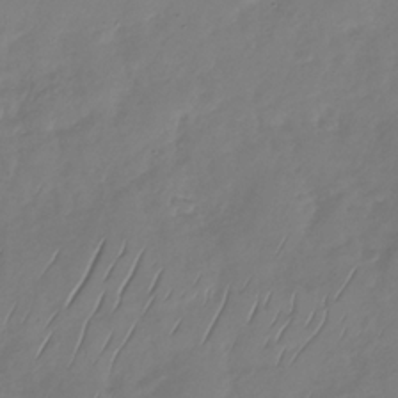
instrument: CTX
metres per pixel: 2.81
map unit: Nhu
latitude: -29.5966
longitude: -58.9514
